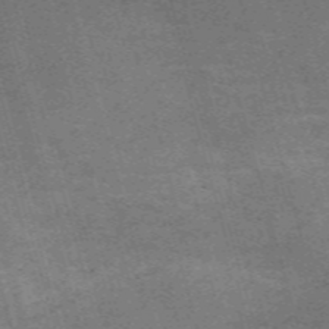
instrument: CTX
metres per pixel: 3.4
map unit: Nve
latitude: -59.6721
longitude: 63.8611
